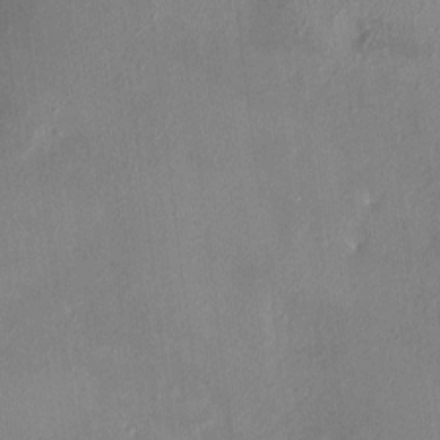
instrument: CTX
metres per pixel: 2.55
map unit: HNhu
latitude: 6.1389
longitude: 7.7855
